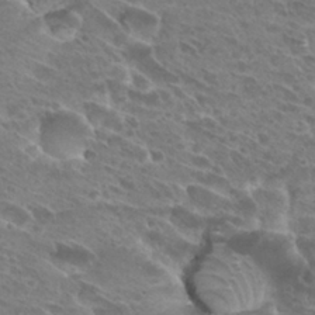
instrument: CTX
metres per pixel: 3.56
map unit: Hto
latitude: 28.0444
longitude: -39.6505
